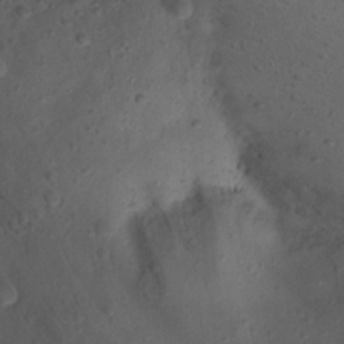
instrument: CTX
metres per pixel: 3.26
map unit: Nhu
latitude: 22.3089
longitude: -72.4601
